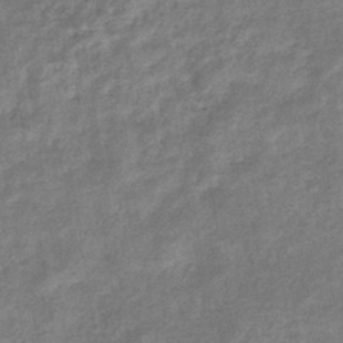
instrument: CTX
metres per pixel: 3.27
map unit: eHb
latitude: -37.8800
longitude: 79.1620
